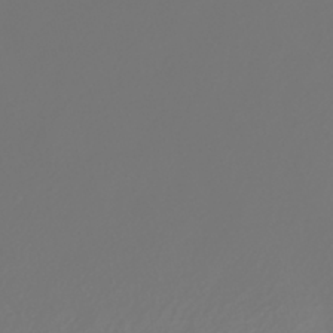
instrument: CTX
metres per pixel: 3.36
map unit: HNhu
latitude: -40.0472
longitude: 100.5006
